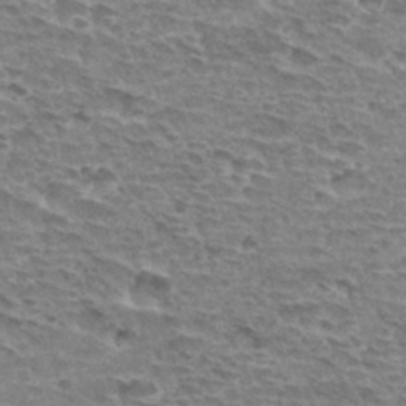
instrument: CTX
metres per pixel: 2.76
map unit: Hto
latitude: 33.0836
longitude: -44.8380
